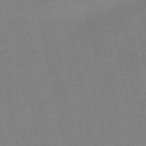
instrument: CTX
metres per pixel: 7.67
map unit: eHb
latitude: -50.1795
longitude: 73.1998
